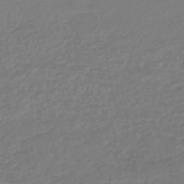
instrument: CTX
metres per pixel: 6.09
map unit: lHb
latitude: -46.8786
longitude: 72.2550
